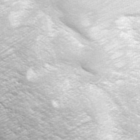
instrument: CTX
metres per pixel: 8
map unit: ANa
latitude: 44.8947
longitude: 31.0108
